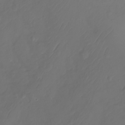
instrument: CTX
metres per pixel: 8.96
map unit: Aa
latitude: -11.4454
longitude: -68.5168
